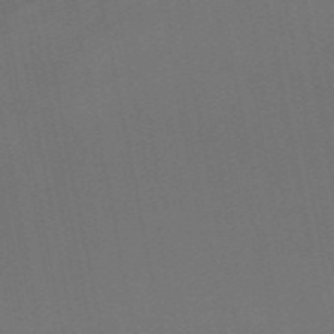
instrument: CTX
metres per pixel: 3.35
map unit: ANa
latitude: 48.7813
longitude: -74.0633
